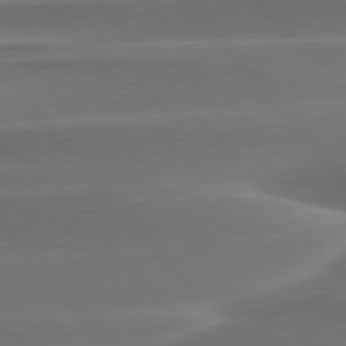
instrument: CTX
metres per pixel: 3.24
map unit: lApd
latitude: 79.8961
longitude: -113.9339
